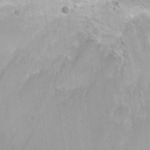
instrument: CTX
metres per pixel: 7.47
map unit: Hto
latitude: 25.7827
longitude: -44.9702
